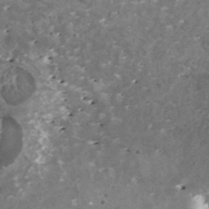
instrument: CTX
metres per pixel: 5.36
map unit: HNhu
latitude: 2.0444
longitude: 5.8989
